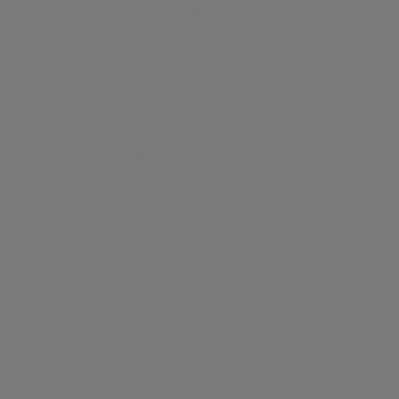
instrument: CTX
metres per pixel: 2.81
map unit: Hpe
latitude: 76.8191
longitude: -165.7639
